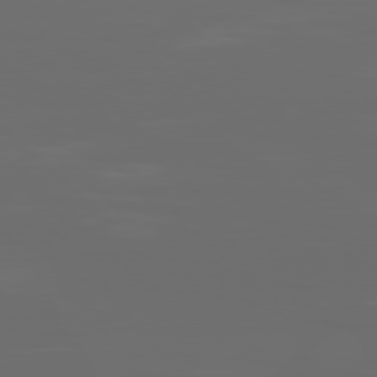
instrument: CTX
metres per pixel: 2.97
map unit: Hpe
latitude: 77.0647
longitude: -135.1592
